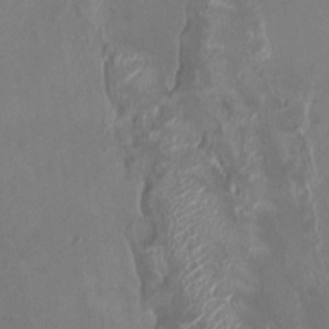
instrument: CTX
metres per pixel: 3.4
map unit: HNhu
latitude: -0.5385
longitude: -3.7449
